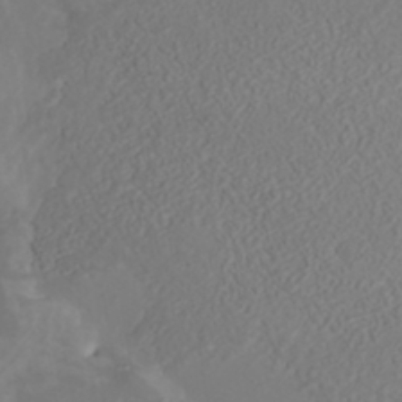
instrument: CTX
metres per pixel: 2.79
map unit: ANa
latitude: 35.6694
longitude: 14.4251
